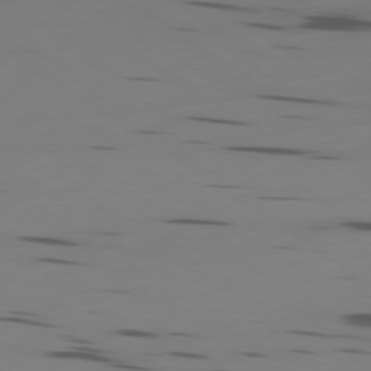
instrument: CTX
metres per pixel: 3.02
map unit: Ap
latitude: -79.5210
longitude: -62.2523
